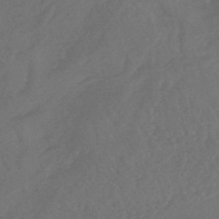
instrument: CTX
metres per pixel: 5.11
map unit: HNhu
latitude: -46.3306
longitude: 91.5777
